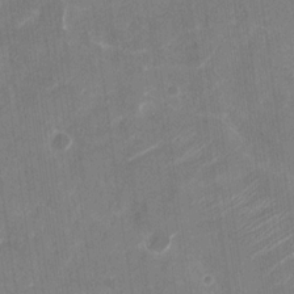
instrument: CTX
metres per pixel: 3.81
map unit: Nhu
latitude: -29.8422
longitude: -71.1781
